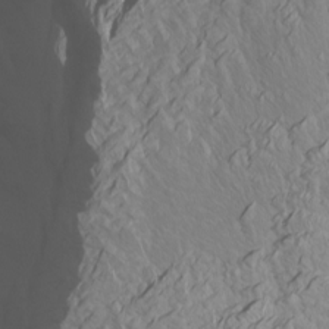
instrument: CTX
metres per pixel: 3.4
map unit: Htu
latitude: -6.6707
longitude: -70.9891
